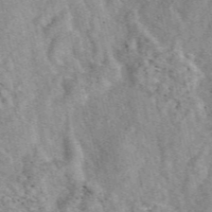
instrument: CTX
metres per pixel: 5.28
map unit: eAb
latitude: 47.7261
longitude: 118.9353
